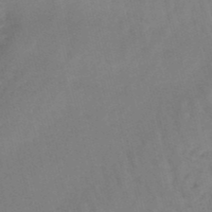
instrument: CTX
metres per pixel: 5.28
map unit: lHb
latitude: -48.0283
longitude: 75.9745
